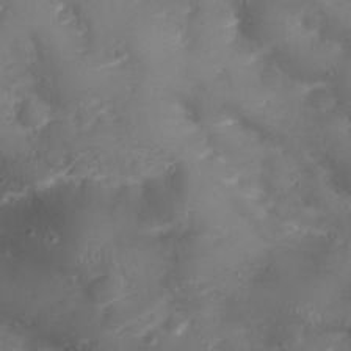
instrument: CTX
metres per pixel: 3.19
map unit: Nhu
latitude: 25.6693
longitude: -63.3860
